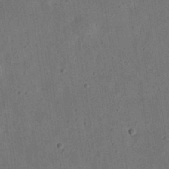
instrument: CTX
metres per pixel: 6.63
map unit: eHh
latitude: 24.0444
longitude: -68.9703
